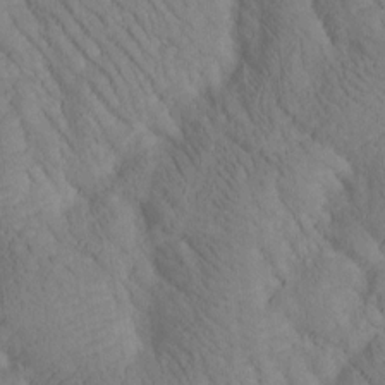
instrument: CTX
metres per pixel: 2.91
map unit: Htu
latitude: -1.0676
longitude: 173.9178
